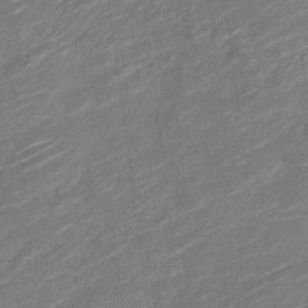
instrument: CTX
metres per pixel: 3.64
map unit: Nve
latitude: -19.3699
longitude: 108.6329
